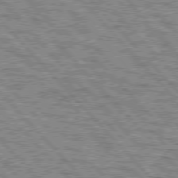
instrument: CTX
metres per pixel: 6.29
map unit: lApd
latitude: 77.0458
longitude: -71.4615
